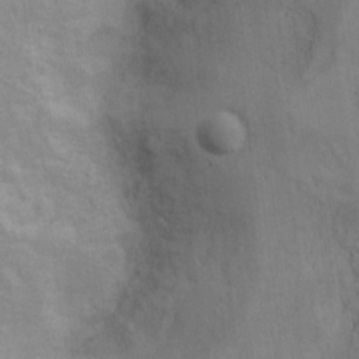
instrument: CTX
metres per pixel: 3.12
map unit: Ht
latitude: 9.7450
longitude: -39.3859
